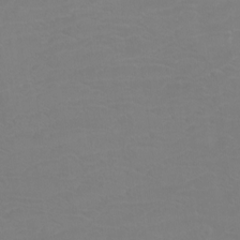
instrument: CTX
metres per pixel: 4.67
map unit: Htu
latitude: -12.5763
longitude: -70.9136
